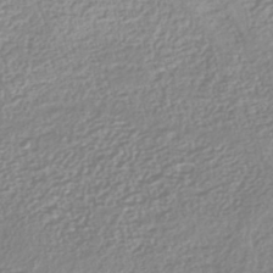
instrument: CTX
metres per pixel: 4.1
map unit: HNhu
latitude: -44.0283
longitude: 100.8974
